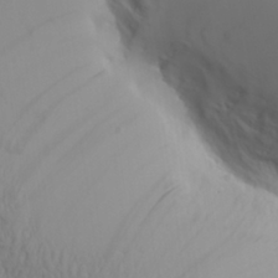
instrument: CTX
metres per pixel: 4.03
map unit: Aa
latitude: 26.5546
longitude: -133.0081
